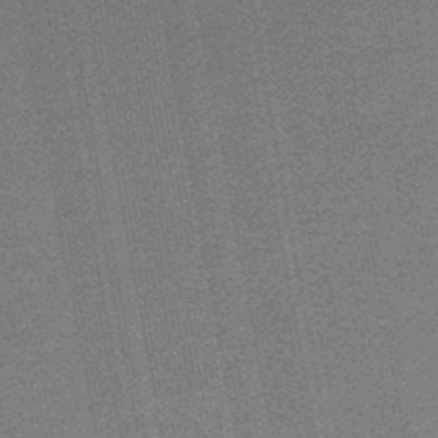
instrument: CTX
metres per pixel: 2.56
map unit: HNb
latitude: -48.0472
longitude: 55.8800
